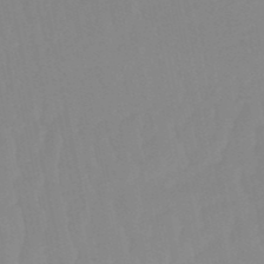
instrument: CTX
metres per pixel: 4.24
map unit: lHb
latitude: -49.3888
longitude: 80.6708
